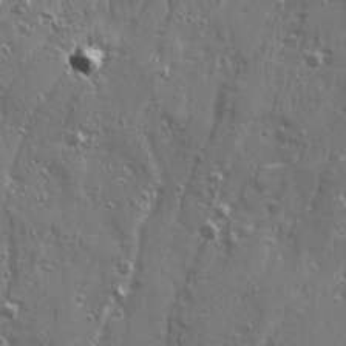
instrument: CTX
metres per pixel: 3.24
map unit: Ave
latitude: 22.6868
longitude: -133.3293
